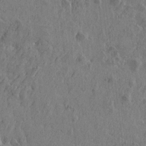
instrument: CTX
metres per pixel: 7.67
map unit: Htu
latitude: -5.4076
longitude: 179.8044
